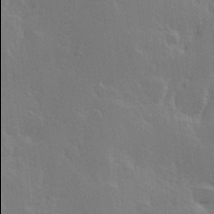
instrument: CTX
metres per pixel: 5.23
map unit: Hve
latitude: 23.5182
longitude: 146.0094
